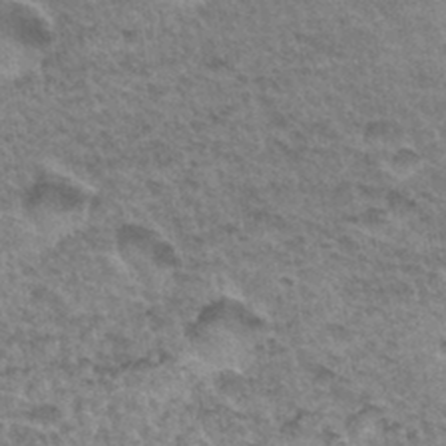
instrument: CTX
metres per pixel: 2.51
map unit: Hto
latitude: 33.8394
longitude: -47.2537
